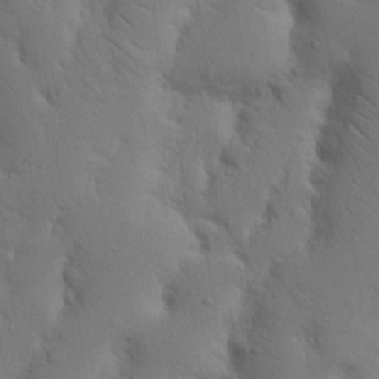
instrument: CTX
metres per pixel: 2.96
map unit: Nhu
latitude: 19.9528
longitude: -75.4804
